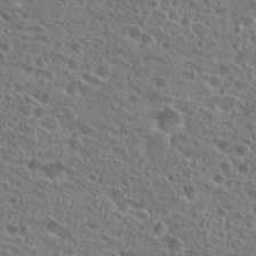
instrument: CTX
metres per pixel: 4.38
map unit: Hto
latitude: 25.8205
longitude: -45.9339
